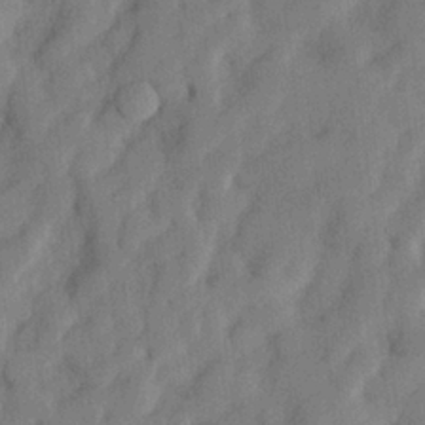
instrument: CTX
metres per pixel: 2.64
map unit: lHvf
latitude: 23.8583
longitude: 142.8785
